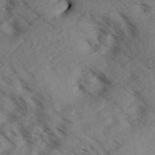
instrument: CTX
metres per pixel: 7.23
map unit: Aa
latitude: 32.8569
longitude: -138.8758
